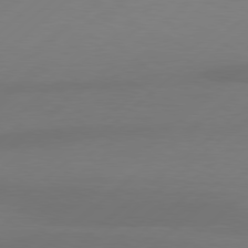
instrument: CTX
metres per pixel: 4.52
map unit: Hpe
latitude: 78.1389
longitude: -130.6302
